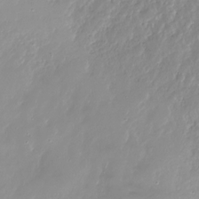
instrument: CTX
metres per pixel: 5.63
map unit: Nhu
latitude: -27.3887
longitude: -60.1578
